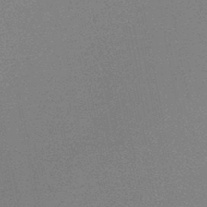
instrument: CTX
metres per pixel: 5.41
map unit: HNb
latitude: -44.2173
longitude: -40.1388
